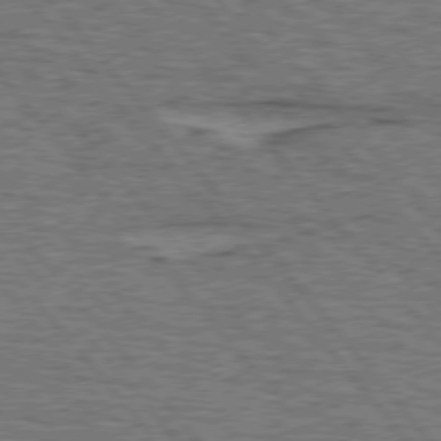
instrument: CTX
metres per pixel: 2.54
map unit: lApd
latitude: 75.8394
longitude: -76.3278
